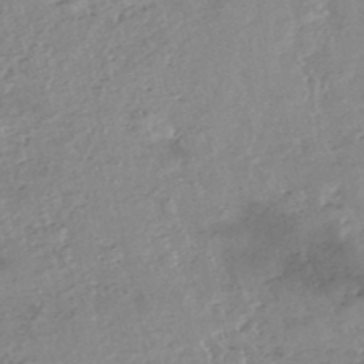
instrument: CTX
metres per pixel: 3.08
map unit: eHh
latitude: -52.2172
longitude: -24.2522
